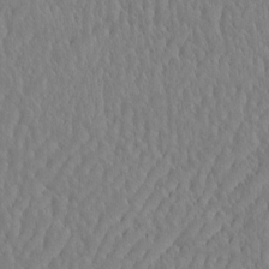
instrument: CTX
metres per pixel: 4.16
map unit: eHh
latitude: -3.8989
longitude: 15.0487
